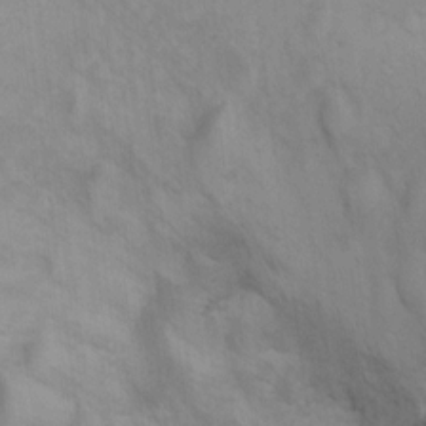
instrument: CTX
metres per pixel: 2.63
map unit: Ht
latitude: 9.2159
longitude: -32.5546
